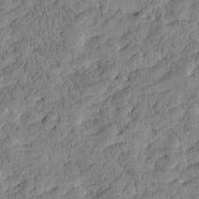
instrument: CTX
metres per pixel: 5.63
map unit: Htu
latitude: -3.5966
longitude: 175.3320
